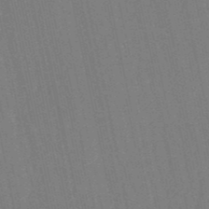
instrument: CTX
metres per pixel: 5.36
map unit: eHb
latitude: -50.4251
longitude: 69.6532
